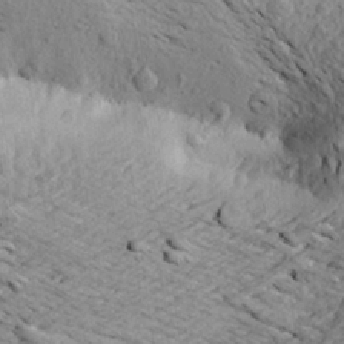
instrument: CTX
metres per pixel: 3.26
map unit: Aa
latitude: 21.4616
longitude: -149.3293
